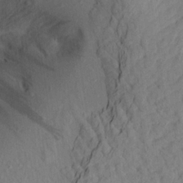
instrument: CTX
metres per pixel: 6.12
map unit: Aa
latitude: 20.1389
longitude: -141.3859
